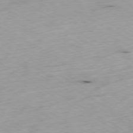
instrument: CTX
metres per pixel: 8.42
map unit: Ap
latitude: -79.2754
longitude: -68.9703
